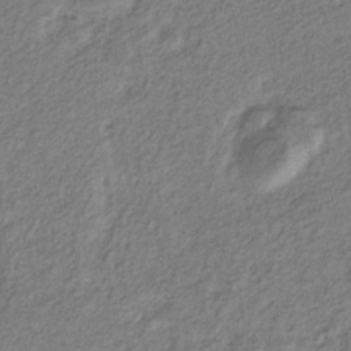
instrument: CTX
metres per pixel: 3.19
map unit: eHb
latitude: -30.0661
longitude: 64.3873
